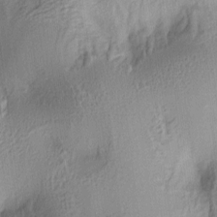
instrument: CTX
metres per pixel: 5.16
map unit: lAa
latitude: 4.1200
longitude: -112.5357
